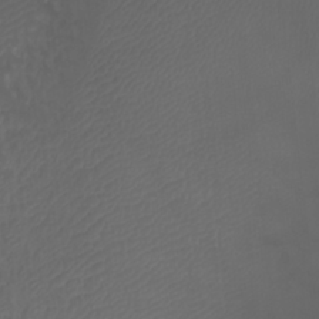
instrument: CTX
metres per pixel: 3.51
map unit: Htu
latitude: -11.3888
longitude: -74.4223
